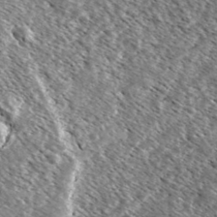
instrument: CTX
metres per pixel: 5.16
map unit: Ave
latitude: 37.0081
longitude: -109.7827
